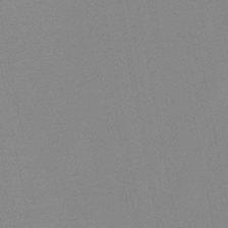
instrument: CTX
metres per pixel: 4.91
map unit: lHb
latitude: -48.1039
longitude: 69.8044
